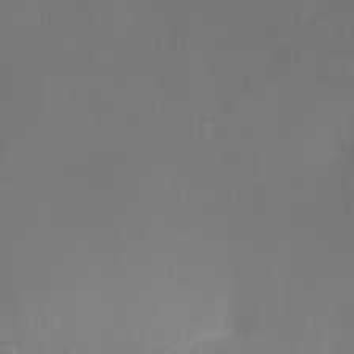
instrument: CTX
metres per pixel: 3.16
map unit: HNhu
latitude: 8.3467
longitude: -1.4237
